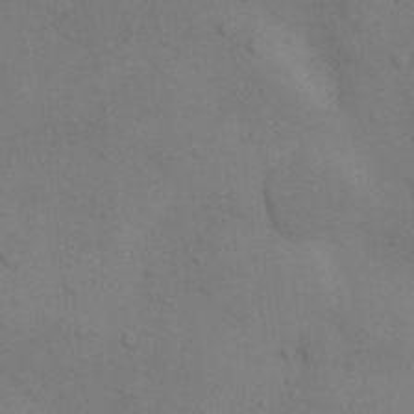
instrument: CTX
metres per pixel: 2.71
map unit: Nhu
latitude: 8.3278
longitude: -24.5923
